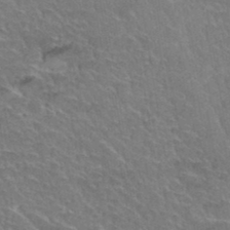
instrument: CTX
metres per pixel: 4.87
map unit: Hto
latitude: 35.0836
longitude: -45.8394
